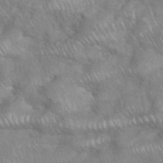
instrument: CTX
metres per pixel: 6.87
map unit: eHh
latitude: 38.9325
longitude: -58.0633
